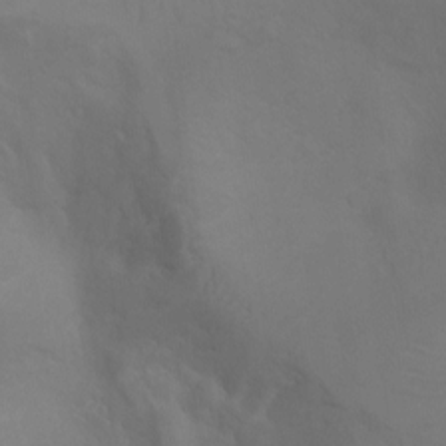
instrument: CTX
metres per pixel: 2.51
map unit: Ht
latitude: -3.4265
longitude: -25.4048
